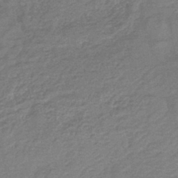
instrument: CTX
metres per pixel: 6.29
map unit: lHb
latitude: -42.6329
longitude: 80.9731
